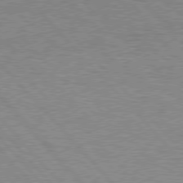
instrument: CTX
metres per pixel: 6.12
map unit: Hpe
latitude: 77.0647
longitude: -157.5182
